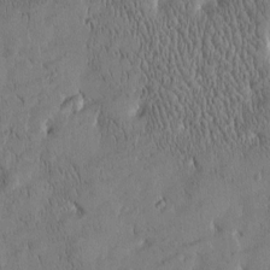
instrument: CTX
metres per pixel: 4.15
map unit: Htu
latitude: -4.6707
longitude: 174.9352
